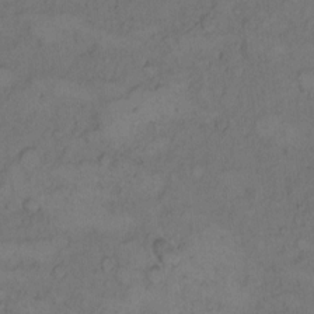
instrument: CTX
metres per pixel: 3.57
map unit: Hto
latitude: 9.1403
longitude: -58.8758
